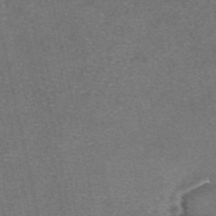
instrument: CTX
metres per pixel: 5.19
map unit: eAb
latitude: 47.9150
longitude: 104.9352
